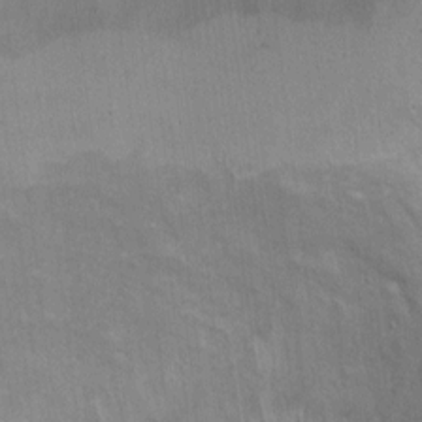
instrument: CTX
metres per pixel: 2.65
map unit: Ht
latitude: 5.2537
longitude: -36.7058
